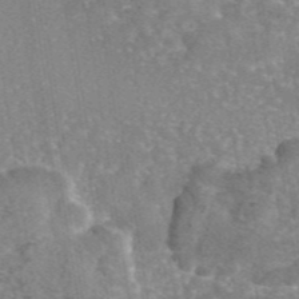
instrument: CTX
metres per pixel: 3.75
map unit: eAb
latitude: 45.8016
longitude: 105.2565
